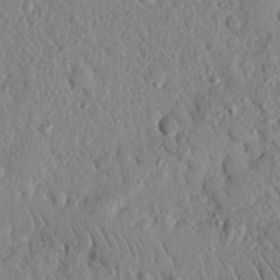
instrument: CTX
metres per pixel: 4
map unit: Nhu
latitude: 21.4238
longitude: -77.5749
